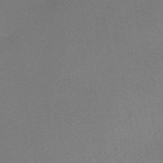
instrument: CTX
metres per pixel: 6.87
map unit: HNb
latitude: -44.1228
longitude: -40.6112
